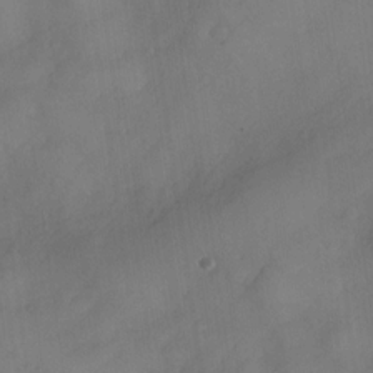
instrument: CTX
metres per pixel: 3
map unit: Nve
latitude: -26.1983
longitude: -148.3845
